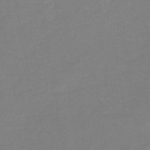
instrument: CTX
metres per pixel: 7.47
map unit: HNb
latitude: -46.2550
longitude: -35.8016
